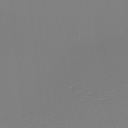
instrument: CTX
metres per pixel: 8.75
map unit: eHh
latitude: -5.5777
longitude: -84.6680
